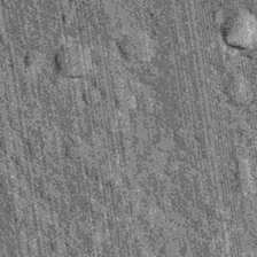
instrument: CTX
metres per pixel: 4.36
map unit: Hto
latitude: 15.8017
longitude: -35.8961
